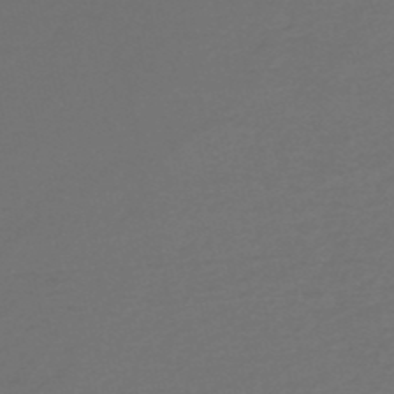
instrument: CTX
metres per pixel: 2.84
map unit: eHh
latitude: -51.7100
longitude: -24.9324
